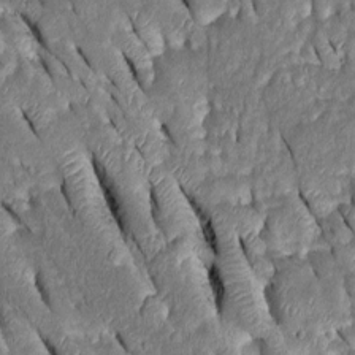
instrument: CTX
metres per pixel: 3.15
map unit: Htu
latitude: -0.7653
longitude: 149.7289
